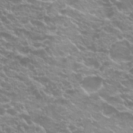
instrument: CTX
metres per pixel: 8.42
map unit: Hto
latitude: 20.1011
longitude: -34.9702
